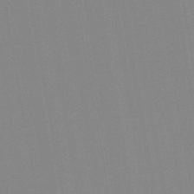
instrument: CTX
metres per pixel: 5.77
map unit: lHb
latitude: -46.2739
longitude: 73.1431
